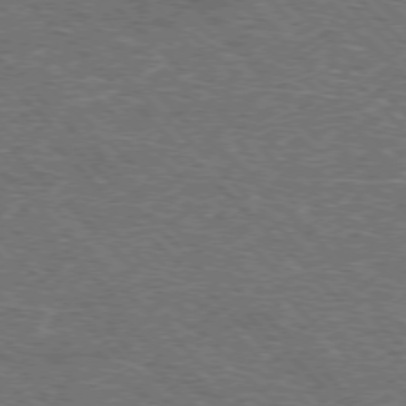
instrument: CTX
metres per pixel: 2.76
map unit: Hpe
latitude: -76.8786
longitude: -11.8017
